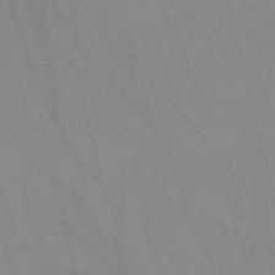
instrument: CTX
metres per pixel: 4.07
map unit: Nve
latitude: -57.4643
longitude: 63.7099
